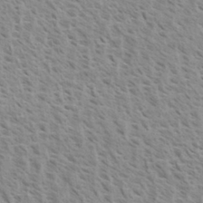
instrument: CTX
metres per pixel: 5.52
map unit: eHh
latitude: 33.7639
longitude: -140.6112
